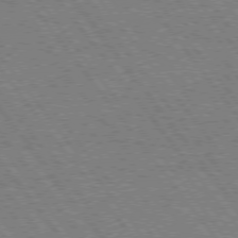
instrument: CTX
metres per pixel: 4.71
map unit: Hpe
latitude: 74.5546
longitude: -139.8394
